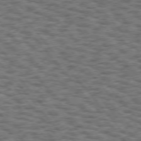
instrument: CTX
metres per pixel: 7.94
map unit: Hpe
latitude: 75.1970
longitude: -135.6883
